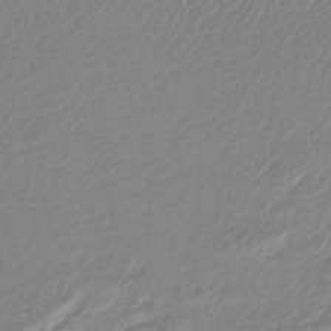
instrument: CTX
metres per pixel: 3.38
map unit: lHb
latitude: -44.7463
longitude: 76.3873
